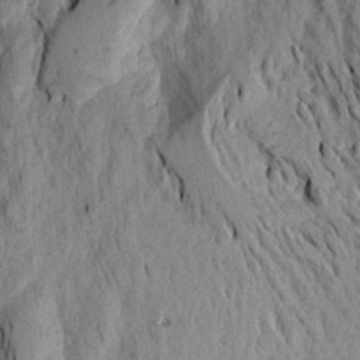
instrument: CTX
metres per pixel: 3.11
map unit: Aa
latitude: 19.2159
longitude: -146.2901
